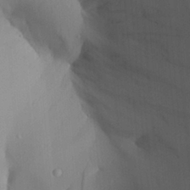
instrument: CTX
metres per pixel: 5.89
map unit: Aa
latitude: 28.1578
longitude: -131.8773
